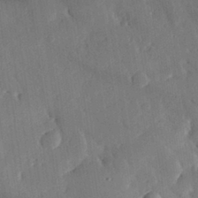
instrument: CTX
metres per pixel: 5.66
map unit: eHh
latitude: 29.3481
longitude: -82.1388
